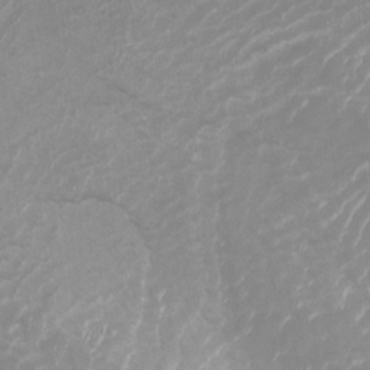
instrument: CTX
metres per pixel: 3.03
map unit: Htu
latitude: -5.5777
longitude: -75.0270
